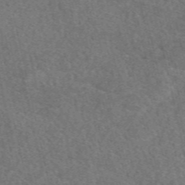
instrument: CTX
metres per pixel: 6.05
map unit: eAb
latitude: 49.3293
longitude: 112.0472
